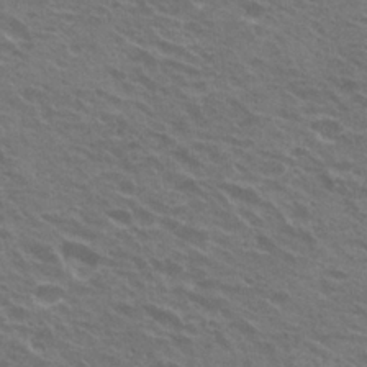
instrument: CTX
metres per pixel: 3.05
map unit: Hto
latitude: 22.8380
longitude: -31.0648
